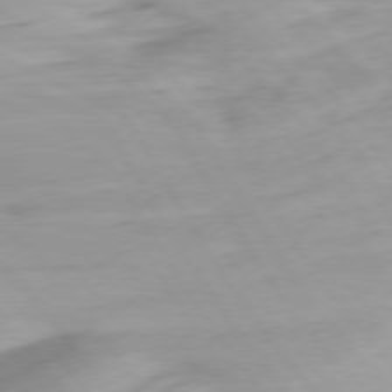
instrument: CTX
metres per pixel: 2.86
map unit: Ap
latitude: -76.7652
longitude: -76.1011
